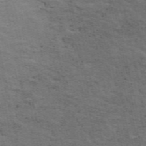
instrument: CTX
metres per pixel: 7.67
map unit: ANa
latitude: 50.2900
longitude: -82.4412
